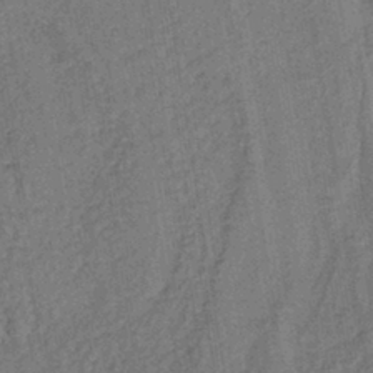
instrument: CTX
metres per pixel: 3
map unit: lHb
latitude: -39.8423
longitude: 62.4629
